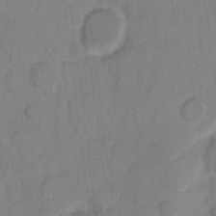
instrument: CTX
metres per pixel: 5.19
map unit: eHh
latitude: 7.3293
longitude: -65.6505
